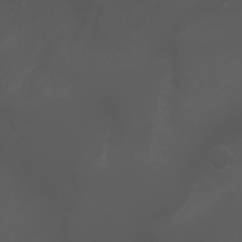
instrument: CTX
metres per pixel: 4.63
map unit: Nhu
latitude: -5.8800
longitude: -79.5749
